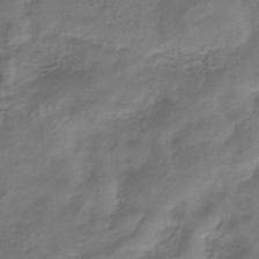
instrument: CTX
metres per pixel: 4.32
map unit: lHb
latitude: -36.5951
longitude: 71.9178
